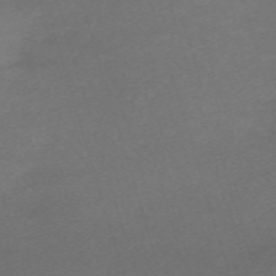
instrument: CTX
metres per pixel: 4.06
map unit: eHh
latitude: -61.8800
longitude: 49.5399
